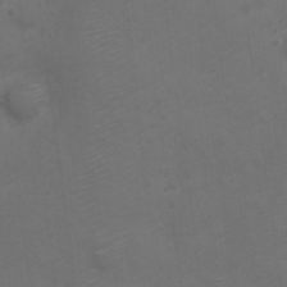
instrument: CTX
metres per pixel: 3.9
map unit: Nve
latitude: -20.2361
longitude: 106.6141
